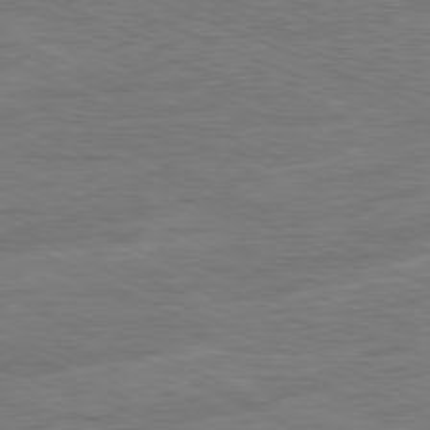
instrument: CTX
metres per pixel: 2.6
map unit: Ap
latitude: -81.1809
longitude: -75.4804
